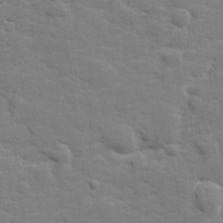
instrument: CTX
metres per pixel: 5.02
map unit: lHvf
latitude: 25.0080
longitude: 142.2739
